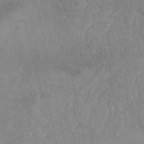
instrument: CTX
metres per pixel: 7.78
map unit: eAb
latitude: 40.6868
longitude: 109.0864
